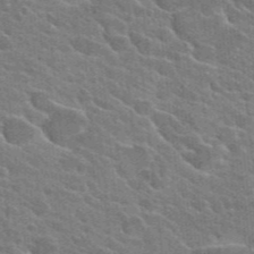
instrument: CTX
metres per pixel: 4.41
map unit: Hto
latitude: 25.0458
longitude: -36.8569
